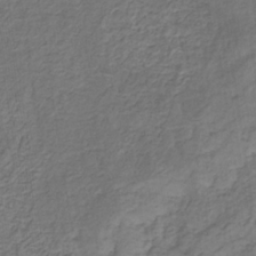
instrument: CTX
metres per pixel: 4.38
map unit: eHb
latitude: -32.3118
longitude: 73.0675
